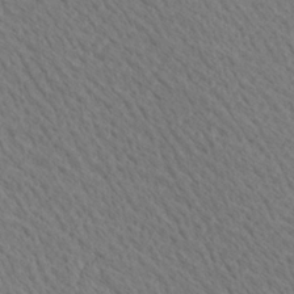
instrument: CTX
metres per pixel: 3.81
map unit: Ave
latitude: 21.1403
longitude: -139.4804
